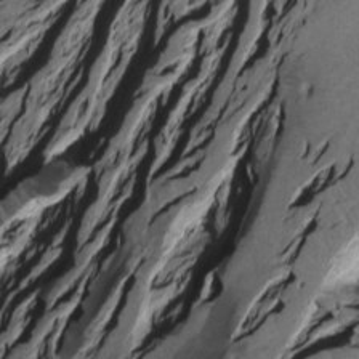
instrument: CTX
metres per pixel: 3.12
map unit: Htu
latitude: -4.9163
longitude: 156.4251
